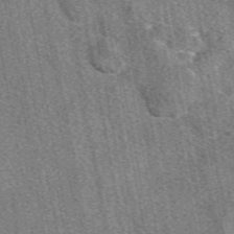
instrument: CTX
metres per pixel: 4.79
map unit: eAb
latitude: 49.8772
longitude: 115.1620
